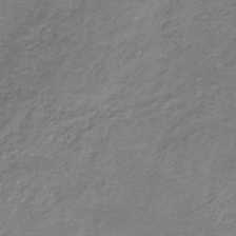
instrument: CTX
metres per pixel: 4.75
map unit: HNb
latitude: -32.7841
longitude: 60.2362
